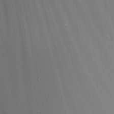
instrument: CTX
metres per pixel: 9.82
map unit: Nhu
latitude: -13.1809
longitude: -64.2712
